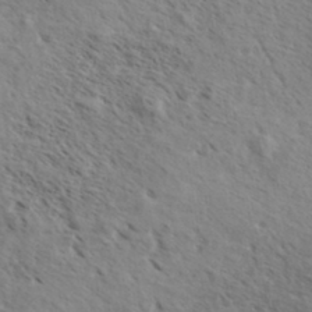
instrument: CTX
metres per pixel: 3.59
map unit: eHh
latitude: 36.4601
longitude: -138.7435
